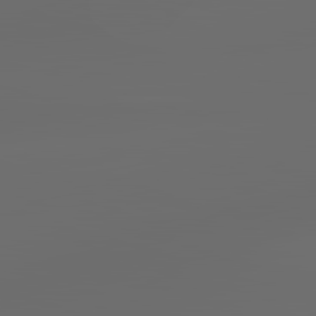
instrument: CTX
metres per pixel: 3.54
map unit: lApd
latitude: 83.5938
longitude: -128.6112
